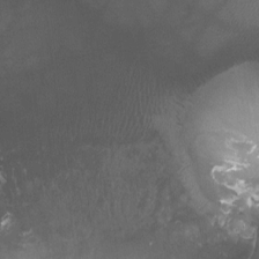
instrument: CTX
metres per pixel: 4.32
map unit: Ht
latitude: -1.5022
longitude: -19.9906
